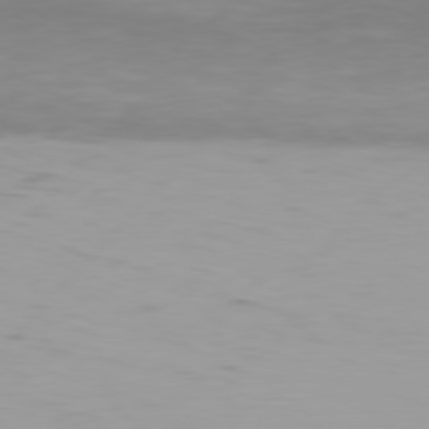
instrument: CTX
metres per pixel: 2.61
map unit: Hpe
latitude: 77.0458
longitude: -139.5938
